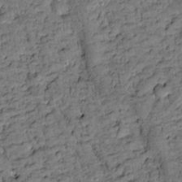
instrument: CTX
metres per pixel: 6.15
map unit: Htu
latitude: -3.1620
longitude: 173.2754
